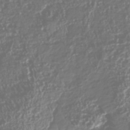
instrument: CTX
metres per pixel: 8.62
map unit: Nhu
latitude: -40.7652
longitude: -83.0458
